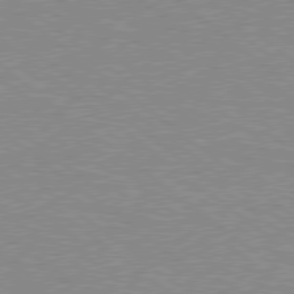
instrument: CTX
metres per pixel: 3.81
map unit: Hpe
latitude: 78.6680
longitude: -144.5734
